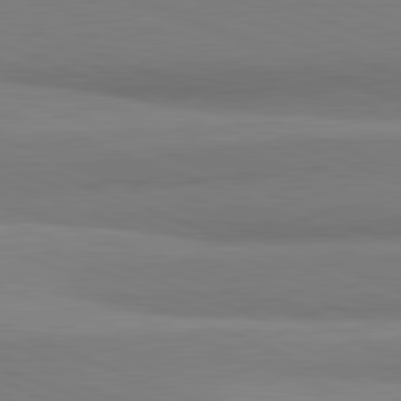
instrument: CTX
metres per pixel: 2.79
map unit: lApd
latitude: 82.0633
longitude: 160.3684
